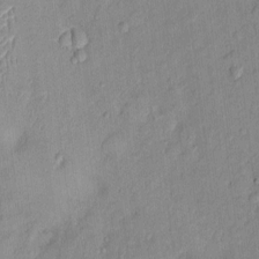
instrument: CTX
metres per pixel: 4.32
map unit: Nhu
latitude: 1.7638
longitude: -14.3090
